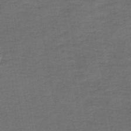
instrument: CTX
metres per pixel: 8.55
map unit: HNb
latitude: -43.2942
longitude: 51.2754
